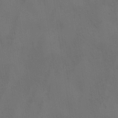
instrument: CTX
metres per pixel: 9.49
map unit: Ave
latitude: 2.0822
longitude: -112.8191
